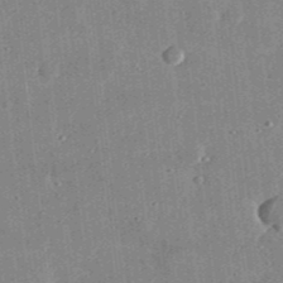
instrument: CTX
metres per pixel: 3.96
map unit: lHvf
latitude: 31.5749
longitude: -90.1011
